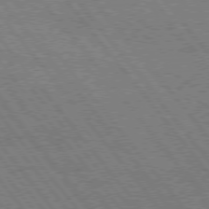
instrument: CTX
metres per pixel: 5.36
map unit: Hpe
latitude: 75.6127
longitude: -149.8394
